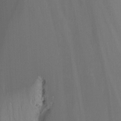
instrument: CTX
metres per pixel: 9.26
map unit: Nhu
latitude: -14.6897
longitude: -53.7450
